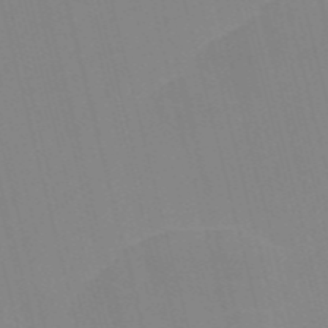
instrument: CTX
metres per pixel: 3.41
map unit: Nve
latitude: -57.0675
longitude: 61.6722
